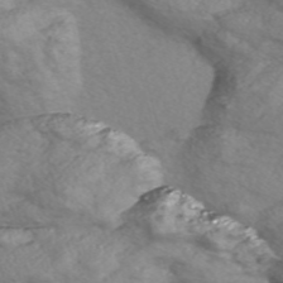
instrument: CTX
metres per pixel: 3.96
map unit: Nve
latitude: -57.1431
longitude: 54.9542
